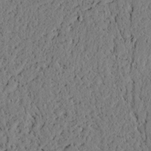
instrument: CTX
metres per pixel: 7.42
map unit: lAvf
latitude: 4.8191
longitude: 166.7841
